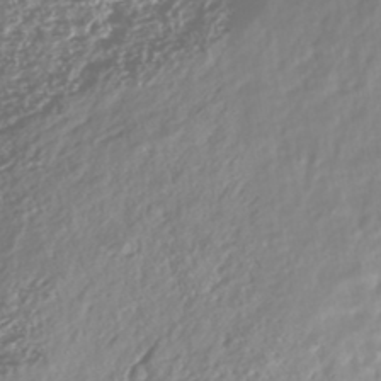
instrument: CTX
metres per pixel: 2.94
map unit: HNhu
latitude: -47.9367
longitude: 31.5210
